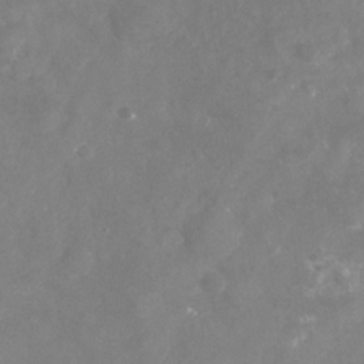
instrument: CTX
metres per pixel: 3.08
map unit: Nhu
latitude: -22.9353
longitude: -57.4993
